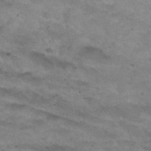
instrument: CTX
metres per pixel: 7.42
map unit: Nhu
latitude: 29.9339
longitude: -50.2144
